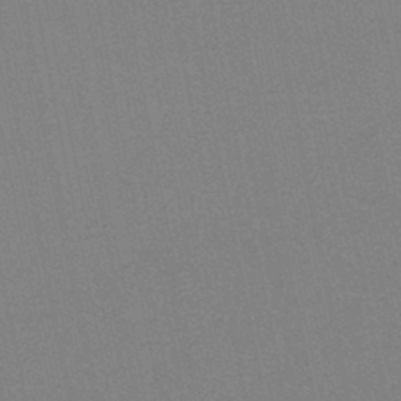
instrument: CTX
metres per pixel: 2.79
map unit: lHb
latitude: -42.1416
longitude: 67.2754
